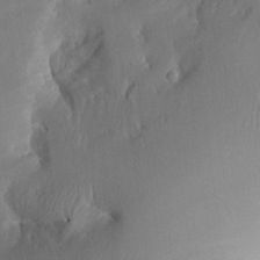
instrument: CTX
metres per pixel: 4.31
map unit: Aa
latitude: 26.6869
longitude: -133.4804
